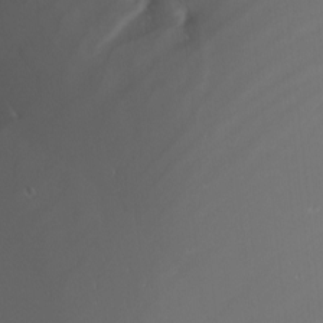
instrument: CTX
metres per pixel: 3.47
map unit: Nhu
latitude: -7.8044
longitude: -81.1781
